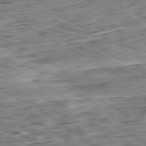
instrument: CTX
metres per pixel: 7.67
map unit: Ap
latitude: -80.5007
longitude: -84.4412
